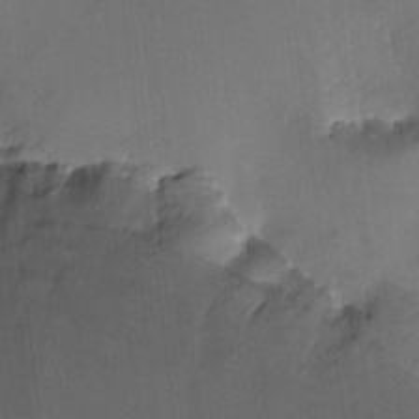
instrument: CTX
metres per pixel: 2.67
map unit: HNhu
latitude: 7.5749
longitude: 8.1417
